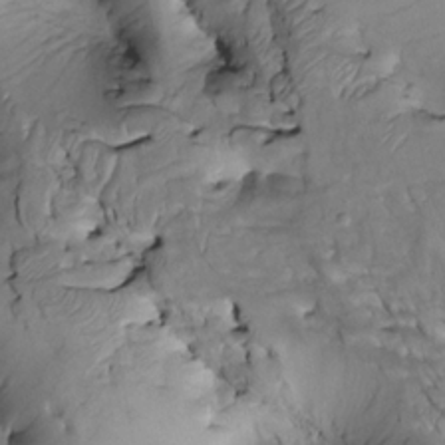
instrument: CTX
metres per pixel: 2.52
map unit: Htu
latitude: -2.7463
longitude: 149.9556
